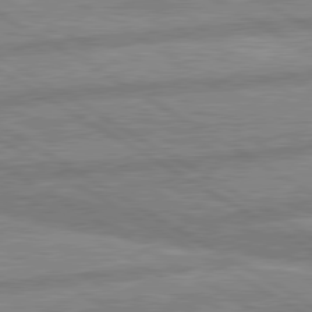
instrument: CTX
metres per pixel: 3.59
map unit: lApd
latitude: 80.2711
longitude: -170.8191
